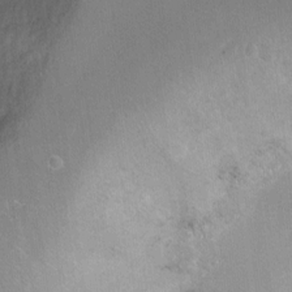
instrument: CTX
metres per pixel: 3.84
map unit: Ht
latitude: -6.0283
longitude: -37.0648
